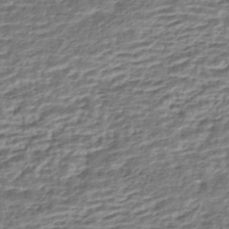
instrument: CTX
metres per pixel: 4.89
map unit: HNhu
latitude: -43.5210
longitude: 104.5384
